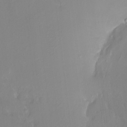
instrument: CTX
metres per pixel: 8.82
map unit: HNhu
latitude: 6.7624
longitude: 1.6911
